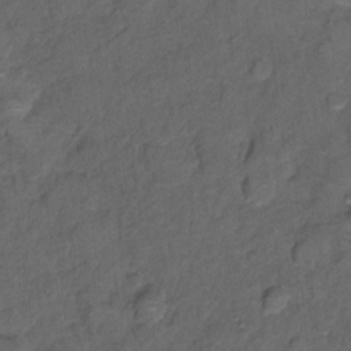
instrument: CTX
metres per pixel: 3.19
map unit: Hto
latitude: 5.5749
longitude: -36.1767
